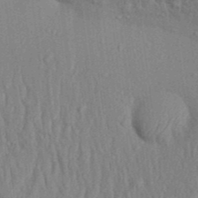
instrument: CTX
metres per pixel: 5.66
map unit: Aa
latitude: 31.4616
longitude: -135.1781
